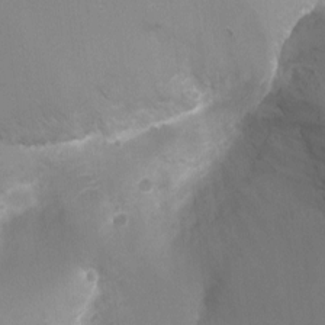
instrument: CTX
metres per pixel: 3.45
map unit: Ht
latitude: -9.3887
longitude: -24.2900
